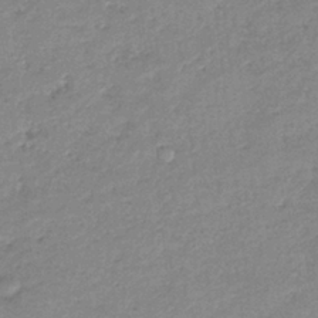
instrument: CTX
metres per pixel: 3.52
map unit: eHb
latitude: -38.2173
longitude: 78.5384
